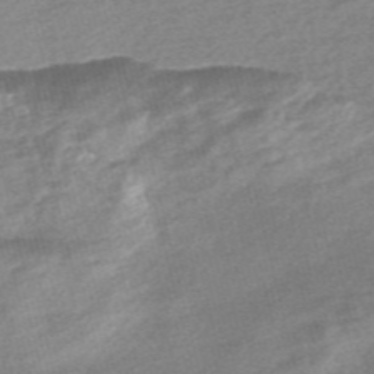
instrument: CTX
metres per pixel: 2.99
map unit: Nve
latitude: -56.3117
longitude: 61.0298
